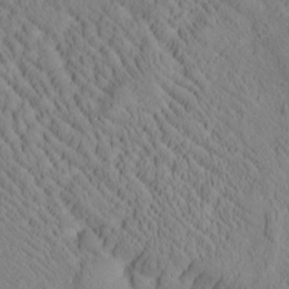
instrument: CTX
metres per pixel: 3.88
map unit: Htu
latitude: 1.2915
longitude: 176.0661
